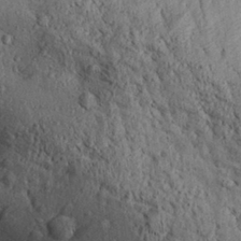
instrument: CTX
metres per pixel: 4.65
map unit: Aa
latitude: 28.8380
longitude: -134.2522
